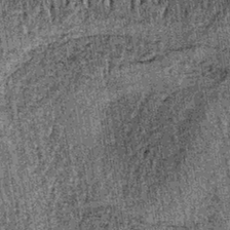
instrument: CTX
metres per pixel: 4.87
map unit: lHb
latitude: -38.1039
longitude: 67.5588
